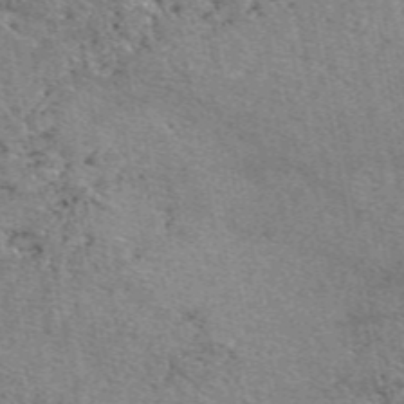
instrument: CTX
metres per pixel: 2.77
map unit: eAb
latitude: 49.3293
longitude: 109.0297
